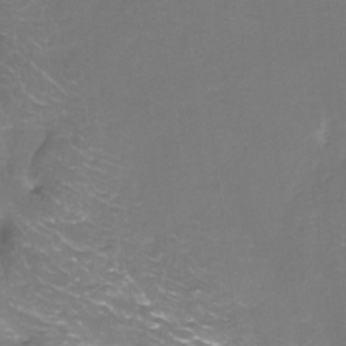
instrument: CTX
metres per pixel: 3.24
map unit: Htu
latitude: -13.3132
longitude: -49.0269
